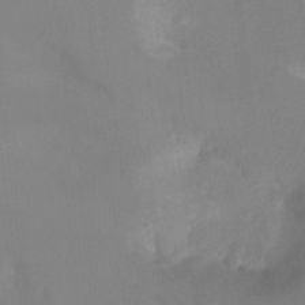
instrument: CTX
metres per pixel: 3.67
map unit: Ht
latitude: -14.3496
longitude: -54.3278
